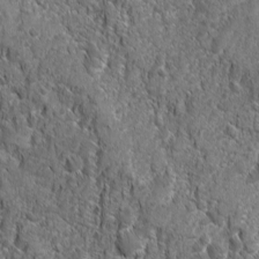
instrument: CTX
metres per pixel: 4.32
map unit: Ave
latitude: -10.4251
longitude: -119.6127
